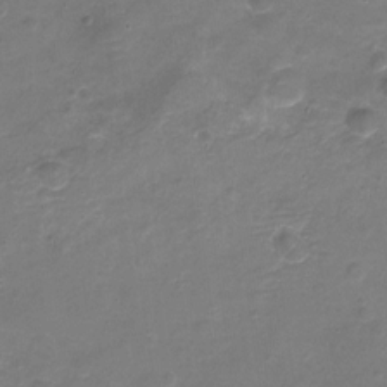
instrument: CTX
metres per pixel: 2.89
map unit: Nhu
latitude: -17.8990
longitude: -56.6301
